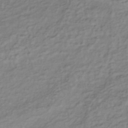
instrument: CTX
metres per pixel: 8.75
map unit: lHb
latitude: -38.5007
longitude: 69.9745
